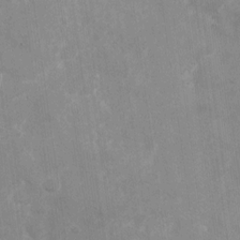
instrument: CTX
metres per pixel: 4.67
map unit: Nhu
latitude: -27.9745
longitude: -74.8380
